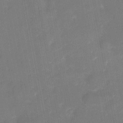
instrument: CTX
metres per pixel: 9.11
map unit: eHh
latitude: 5.3671
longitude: -69.7639
